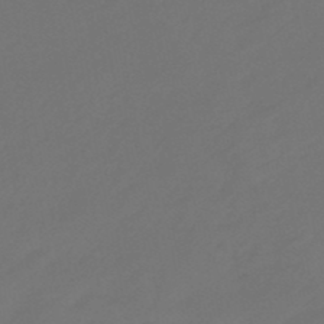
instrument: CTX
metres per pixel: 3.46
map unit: eHb
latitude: -47.3887
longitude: 86.1606
